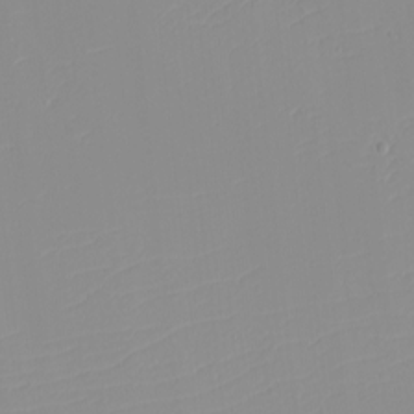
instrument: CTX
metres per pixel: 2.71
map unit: eHh
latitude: -4.2550
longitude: -83.0080
